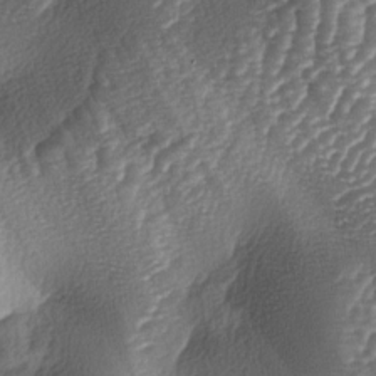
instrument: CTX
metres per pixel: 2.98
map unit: lAa
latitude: -4.1228
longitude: -128.4979
